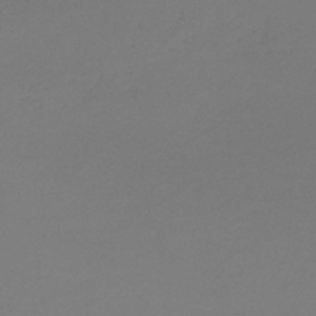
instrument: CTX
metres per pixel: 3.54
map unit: lHb
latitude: -45.6911
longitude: 59.0675
